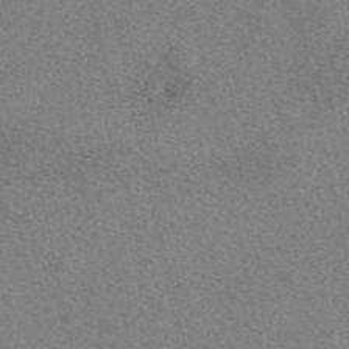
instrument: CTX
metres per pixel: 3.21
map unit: eAb
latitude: 48.7624
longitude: 112.6519
